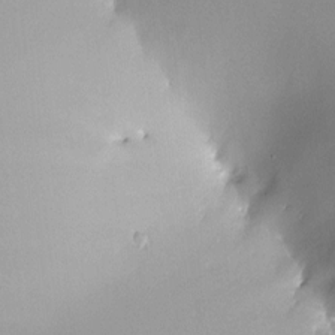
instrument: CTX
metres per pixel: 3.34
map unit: HNhu
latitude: 6.1578
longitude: 9.2187
